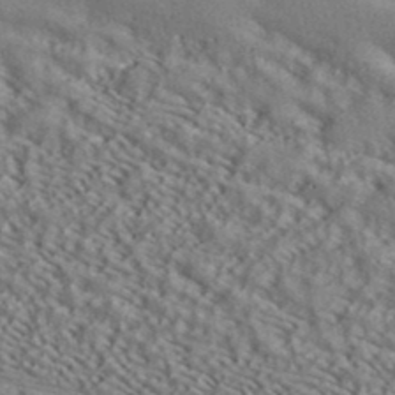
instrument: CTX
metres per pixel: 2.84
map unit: ANa
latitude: 39.8016
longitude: 30.6707
